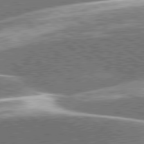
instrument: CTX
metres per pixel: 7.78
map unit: lApd
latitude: 79.8584
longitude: -96.1011
